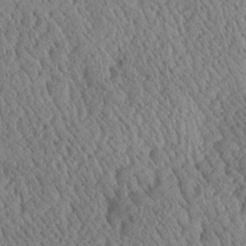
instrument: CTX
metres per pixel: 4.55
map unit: Aa
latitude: 24.6112
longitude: -134.6868
